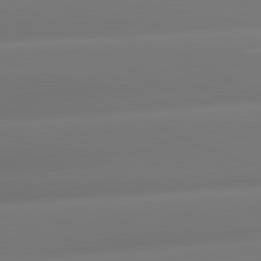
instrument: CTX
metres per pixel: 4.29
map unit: lApd
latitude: 81.1592
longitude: -160.1578
